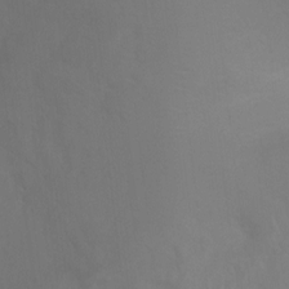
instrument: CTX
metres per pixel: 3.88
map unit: Ht
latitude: 2.4034
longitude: -25.0836
